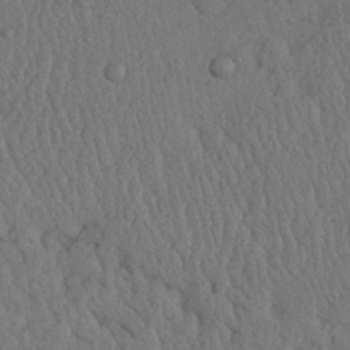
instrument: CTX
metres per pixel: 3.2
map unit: Ave
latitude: 23.7638
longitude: -134.4601
